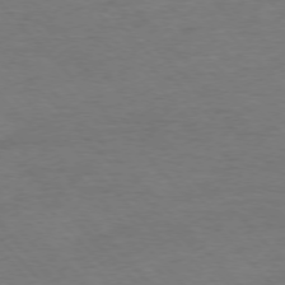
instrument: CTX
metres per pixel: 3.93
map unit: Ap
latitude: -76.5196
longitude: -95.1403
